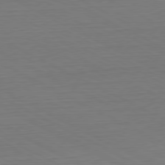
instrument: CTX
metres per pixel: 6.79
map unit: Hpe
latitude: -80.7841
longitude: 21.9367
